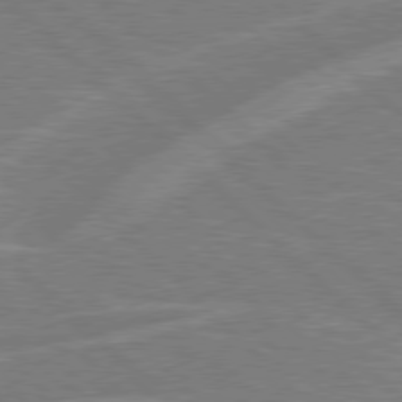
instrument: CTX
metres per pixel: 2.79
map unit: Hpe
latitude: 77.6127
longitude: -151.7449
